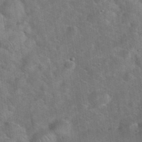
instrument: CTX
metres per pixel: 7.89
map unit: eHh
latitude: 37.3104
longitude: -64.8380
